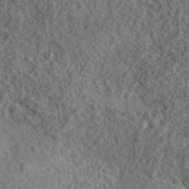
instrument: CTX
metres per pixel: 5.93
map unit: eAb
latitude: 43.4238
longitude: 115.7855
